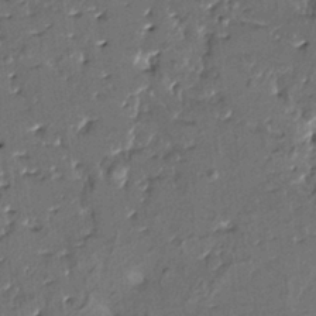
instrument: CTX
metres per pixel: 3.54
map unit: HNhu
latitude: 4.0444
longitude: 8.6518
